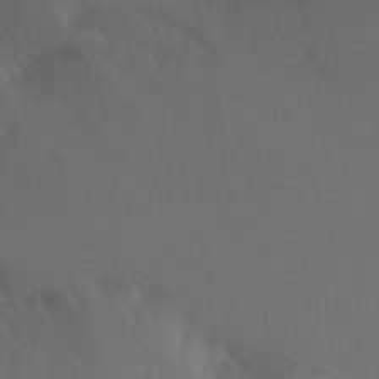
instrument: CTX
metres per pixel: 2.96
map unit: Htu
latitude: -15.2754
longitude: -46.9703
